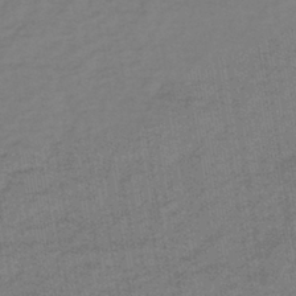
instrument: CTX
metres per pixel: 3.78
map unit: lHb
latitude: -39.7289
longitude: 72.5007
